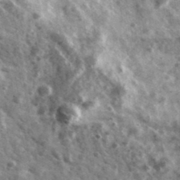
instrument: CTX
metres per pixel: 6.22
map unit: Ave
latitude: 38.4979
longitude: -107.8772
